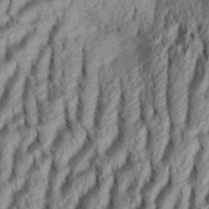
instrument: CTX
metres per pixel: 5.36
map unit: Aa
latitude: 34.0633
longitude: -137.2159
